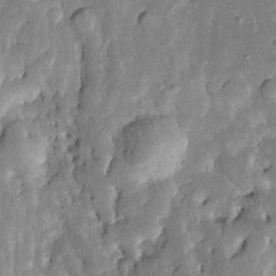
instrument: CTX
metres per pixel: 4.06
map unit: Htu
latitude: -0.7275
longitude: 149.4266
